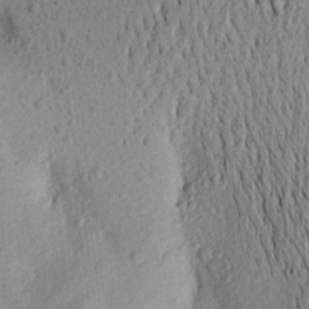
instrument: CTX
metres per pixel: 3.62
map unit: Aa
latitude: 18.9702
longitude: -143.1214
